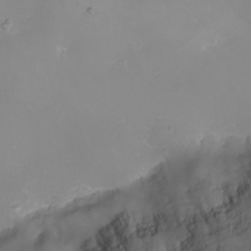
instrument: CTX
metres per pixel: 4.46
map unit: Nhu
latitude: -8.8786
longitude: -81.6694
